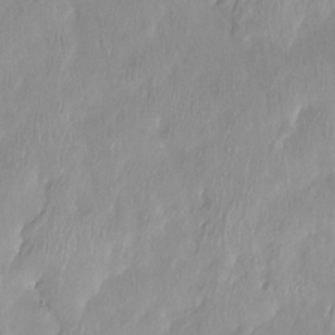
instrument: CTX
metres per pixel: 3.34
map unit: Ht
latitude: -14.9164
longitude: -44.4601
